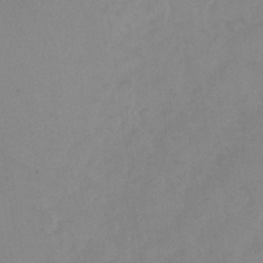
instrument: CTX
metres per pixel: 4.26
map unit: Nhu
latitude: -29.0109
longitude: -63.5371
